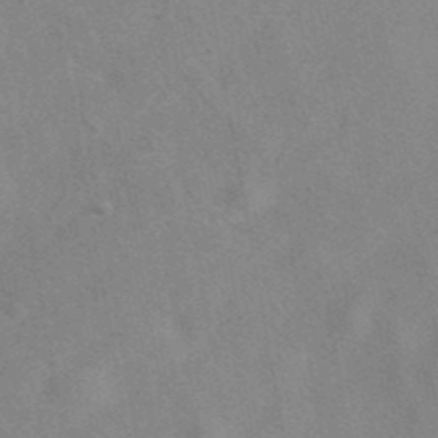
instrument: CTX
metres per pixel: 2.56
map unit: eAb
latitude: 40.8569
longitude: 107.9178
